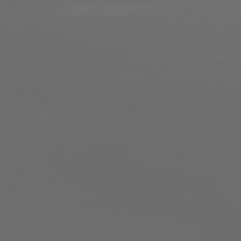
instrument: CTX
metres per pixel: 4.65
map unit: Hpe
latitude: 76.9513
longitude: -139.7261
